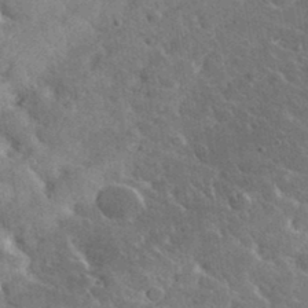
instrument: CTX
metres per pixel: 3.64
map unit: lHvf
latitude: 35.6505
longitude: -92.3278
